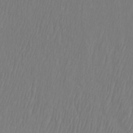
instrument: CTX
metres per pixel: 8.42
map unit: Htu
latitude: -8.6896
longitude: -75.2537
